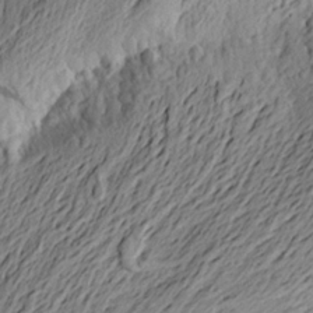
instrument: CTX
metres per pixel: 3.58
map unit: Aa
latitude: 21.7639
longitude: -149.1592
